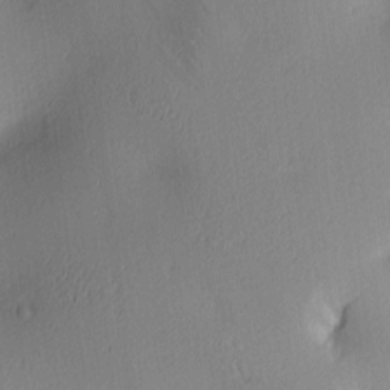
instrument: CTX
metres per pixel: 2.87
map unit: Ave
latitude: 3.8583
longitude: -114.5356
